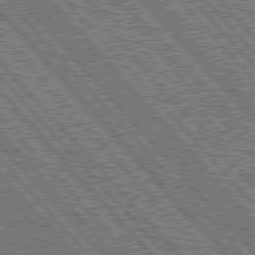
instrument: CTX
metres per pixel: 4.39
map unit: Hpe
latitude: 76.5923
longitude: -171.1214
